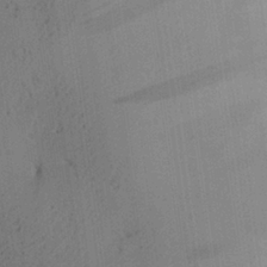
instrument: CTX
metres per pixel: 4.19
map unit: Aa
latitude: 26.8002
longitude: -134.5357
